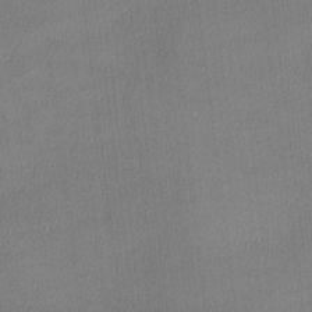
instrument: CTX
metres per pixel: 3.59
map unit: lHvf
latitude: -11.6344
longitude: -99.4804
